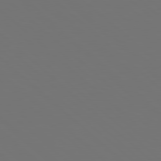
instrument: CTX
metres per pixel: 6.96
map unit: Hpe
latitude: 78.3845
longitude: -175.9339
